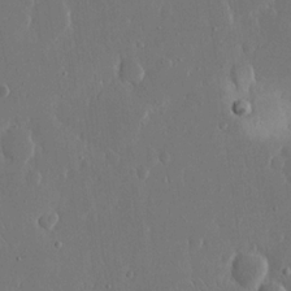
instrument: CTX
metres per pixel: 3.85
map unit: eHh
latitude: 15.3104
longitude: -69.8772
